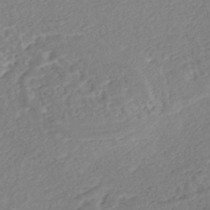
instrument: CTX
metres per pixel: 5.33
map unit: Nhe
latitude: -46.9730
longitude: -172.0255
